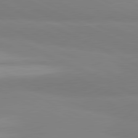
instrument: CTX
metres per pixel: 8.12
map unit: lApd
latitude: 81.7639
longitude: 179.2754
